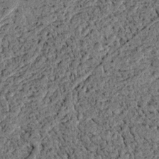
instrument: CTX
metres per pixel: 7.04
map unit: lAvf
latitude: 4.0444
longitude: 158.0283
